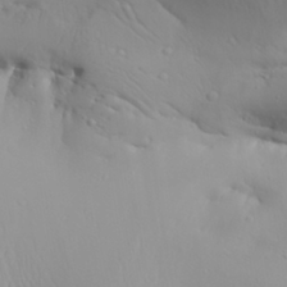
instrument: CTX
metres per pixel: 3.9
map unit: Aa
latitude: 29.1025
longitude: -133.1403
